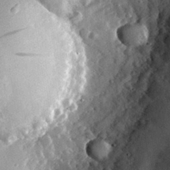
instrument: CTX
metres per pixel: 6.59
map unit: lHvf
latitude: 32.2523
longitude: -84.1956
